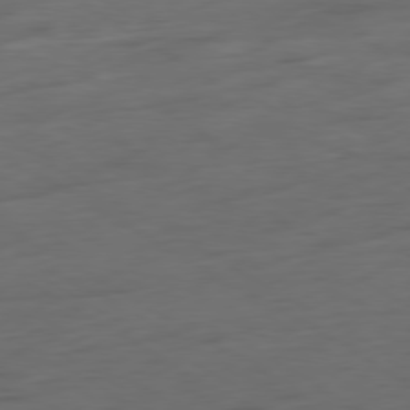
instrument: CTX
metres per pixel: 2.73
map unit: Ap
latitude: -79.4454
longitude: -63.6505
